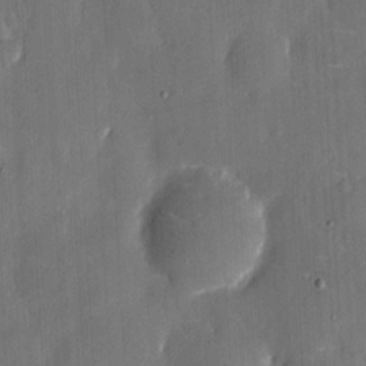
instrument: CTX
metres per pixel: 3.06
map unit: eHh
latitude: 6.2522
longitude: -68.8758
